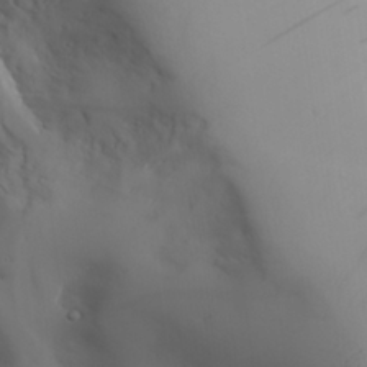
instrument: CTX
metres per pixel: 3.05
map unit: Aa
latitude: 27.7261
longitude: -132.7246
